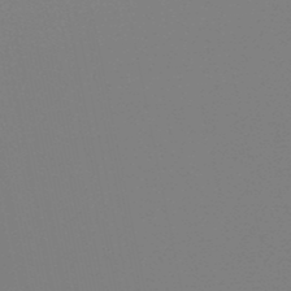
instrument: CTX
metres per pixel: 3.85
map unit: lHb
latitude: -49.1242
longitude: 69.6910
